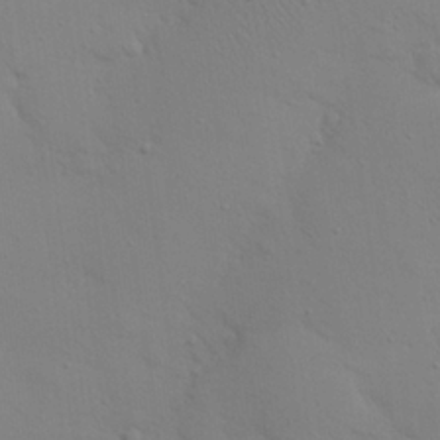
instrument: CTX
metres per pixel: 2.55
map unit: eHh
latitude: 25.2914
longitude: -69.6883
